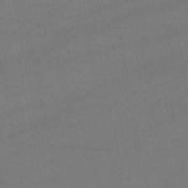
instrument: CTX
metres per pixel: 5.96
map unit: lHb
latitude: -47.4832
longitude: 73.6722
